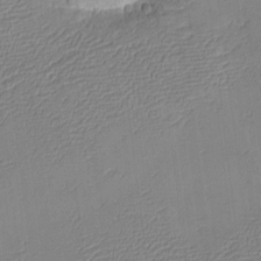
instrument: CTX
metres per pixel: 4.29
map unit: eHh
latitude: -4.3873
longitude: -79.9906
